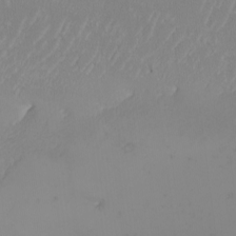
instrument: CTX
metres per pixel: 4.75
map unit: Nhu
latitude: -7.5399
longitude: -90.7246
